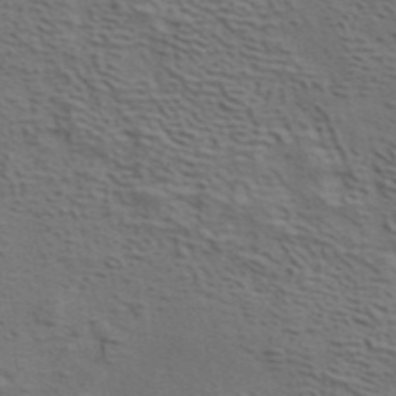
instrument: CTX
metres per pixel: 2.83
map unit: ANa
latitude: 44.7435
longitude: 37.9367
